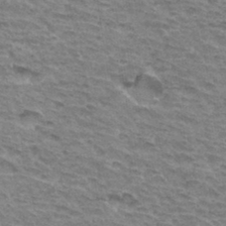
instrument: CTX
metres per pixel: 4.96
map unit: Hto
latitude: 33.8205
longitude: -45.3481
